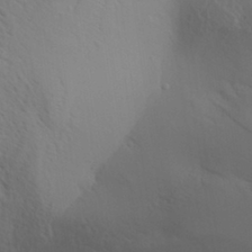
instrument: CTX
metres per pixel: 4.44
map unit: Aa
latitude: 31.2159
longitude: -140.1199
